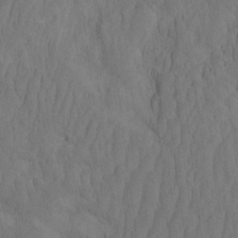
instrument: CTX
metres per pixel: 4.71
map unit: eHh
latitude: -1.8234
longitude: 16.3118
